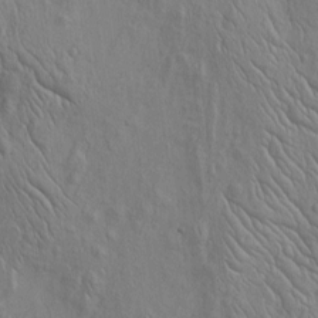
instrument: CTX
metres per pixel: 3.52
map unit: Htu
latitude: -3.8800
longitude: 156.8786
